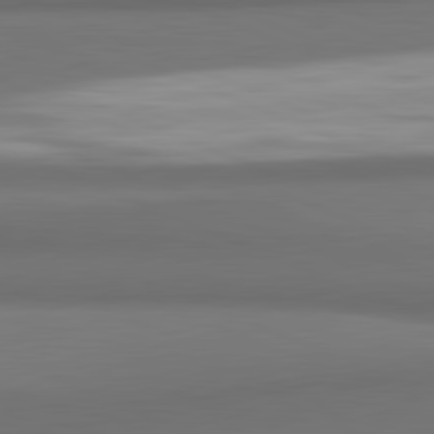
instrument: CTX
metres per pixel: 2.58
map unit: lApd
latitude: 81.9150
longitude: 171.6155
